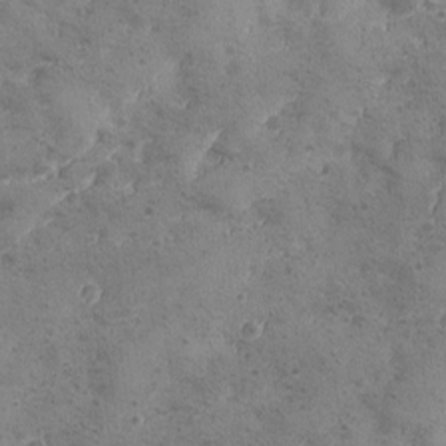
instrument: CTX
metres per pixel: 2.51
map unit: Ave
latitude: -8.3495
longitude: -118.8002
